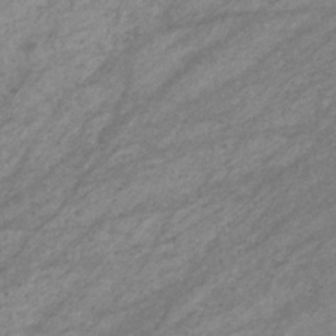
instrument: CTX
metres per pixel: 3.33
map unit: eHb
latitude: -32.7841
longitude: 70.7652
